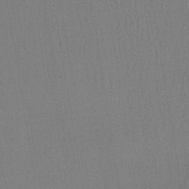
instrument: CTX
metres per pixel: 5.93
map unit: lHb
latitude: -38.6708
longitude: 58.4440
